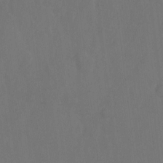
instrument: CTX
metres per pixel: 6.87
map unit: Hto
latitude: -10.3306
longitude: -36.6869
